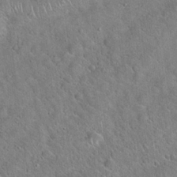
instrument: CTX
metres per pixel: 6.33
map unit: Hto
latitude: 20.1578
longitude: -53.0459
